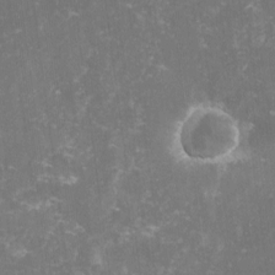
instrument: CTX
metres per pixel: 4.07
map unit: lHvf
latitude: -13.4077
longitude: -98.7813
